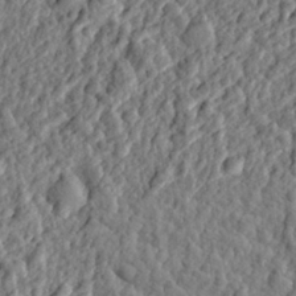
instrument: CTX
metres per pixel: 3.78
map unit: eHh
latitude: 27.1592
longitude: -77.7827
